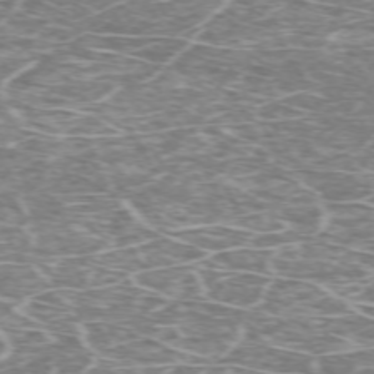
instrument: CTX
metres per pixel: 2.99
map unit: Hpe
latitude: -72.1794
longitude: 7.7666
